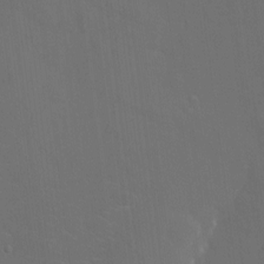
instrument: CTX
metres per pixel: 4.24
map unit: eHh
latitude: 5.4993
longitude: -69.1025
